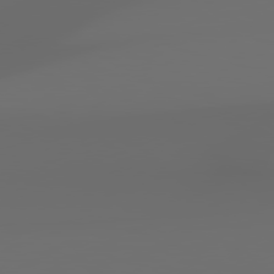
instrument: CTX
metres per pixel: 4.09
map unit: lApd
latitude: 79.0459
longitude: -139.2348
